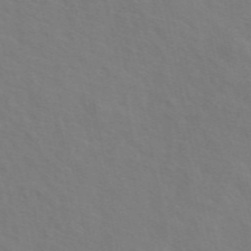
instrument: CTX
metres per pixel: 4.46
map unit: ANa
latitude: 49.1214
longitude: -76.1011
